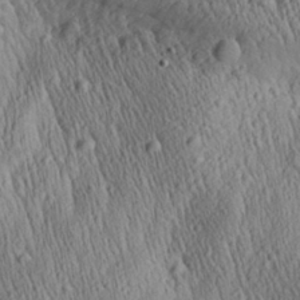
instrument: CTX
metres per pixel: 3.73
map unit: Aa
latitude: 27.8583
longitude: -140.7246
